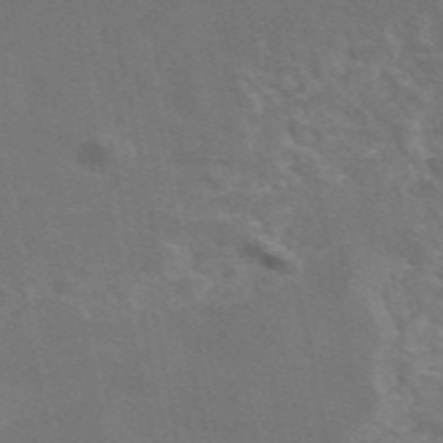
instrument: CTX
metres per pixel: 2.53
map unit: eAb
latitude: 46.2712
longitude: 116.2928
